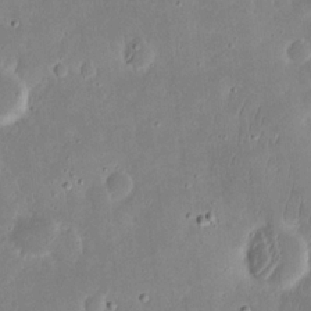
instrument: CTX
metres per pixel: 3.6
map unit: eHh
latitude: 16.7435
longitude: -72.7247
